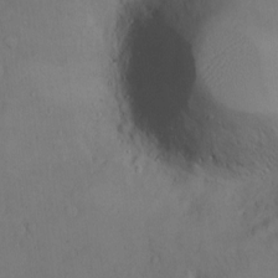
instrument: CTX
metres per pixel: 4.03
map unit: Hto
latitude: 11.0270
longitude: -61.2159
